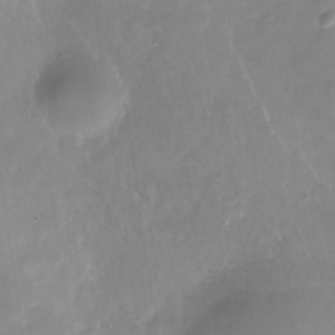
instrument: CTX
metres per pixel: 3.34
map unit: Nhu
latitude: -29.3132
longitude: -78.0444
